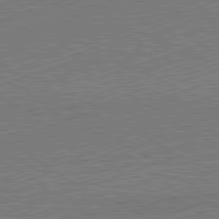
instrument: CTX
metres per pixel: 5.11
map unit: Hpe
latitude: -82.2928
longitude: 19.8989
